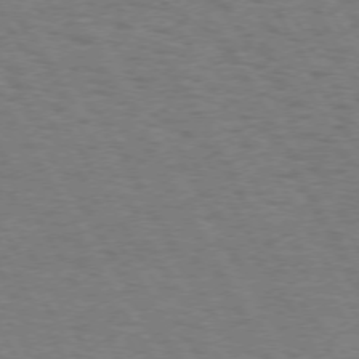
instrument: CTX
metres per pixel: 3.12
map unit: Hpe
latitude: 72.1956
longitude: -122.8758
